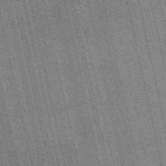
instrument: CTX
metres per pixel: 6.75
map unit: eAb
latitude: 51.3292
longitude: 110.1794
